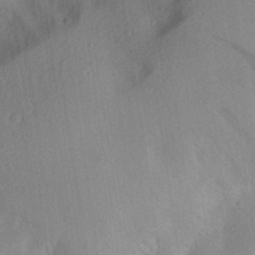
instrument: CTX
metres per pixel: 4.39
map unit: Aa
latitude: 28.4412
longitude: -145.6694
